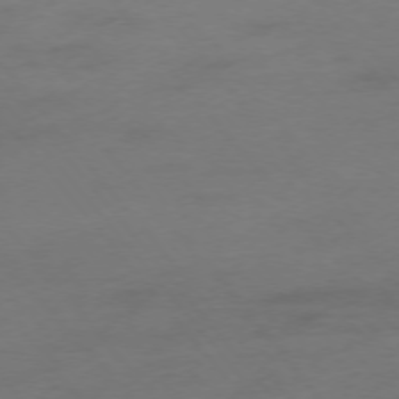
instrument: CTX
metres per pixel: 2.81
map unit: Hpe
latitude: -75.9367
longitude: -12.2145
